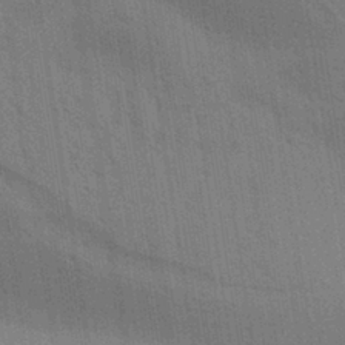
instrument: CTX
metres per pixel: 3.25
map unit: Aa
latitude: 31.1781
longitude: -139.8772
